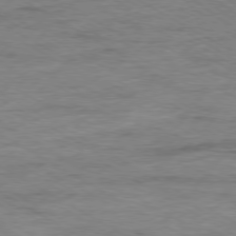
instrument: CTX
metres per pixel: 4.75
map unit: Ap
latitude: -79.3320
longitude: -83.7638
